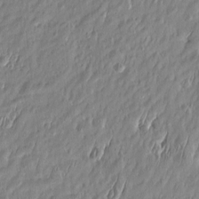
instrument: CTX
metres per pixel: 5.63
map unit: Htu
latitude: -6.1039
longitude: 174.9352
